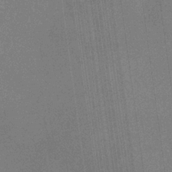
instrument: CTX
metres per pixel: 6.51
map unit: HNb
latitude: -32.8408
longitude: 57.0297
